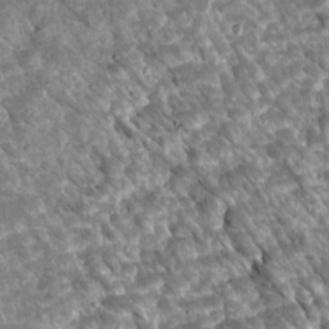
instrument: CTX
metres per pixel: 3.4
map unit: Htu
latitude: 2.3845
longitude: 142.3117
